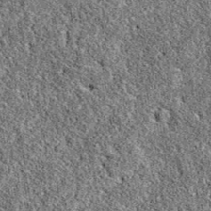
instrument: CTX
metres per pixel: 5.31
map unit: eAb
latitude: 37.4615
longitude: 111.2943
